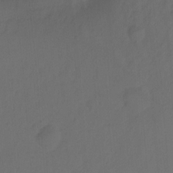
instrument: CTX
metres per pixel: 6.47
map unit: Ht
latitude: -9.6155
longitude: -37.1781
